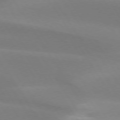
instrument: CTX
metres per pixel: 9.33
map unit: lApd
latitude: 73.8017
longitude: -49.3482
